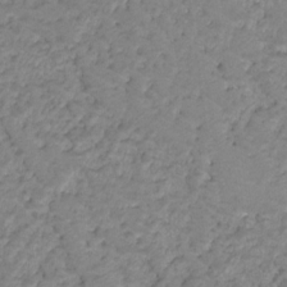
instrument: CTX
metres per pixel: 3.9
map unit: HNhu
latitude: -21.6721
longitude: 85.1242
